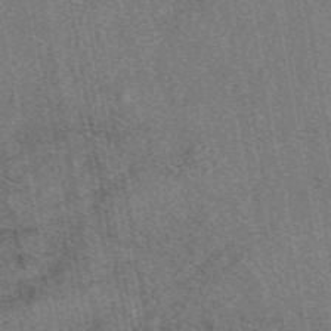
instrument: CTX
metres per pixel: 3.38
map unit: eAb
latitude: 48.5168
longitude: 112.0850
